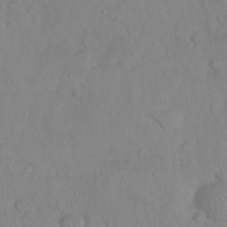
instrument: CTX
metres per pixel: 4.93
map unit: Nhu
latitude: 27.3293
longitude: -65.9150
